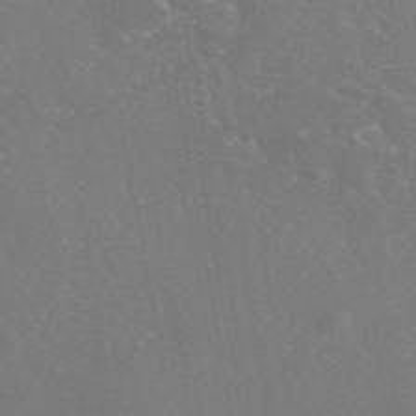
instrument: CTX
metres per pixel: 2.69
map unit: eAb
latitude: 46.4790
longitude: 106.6519
